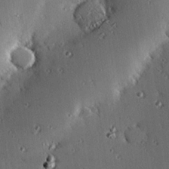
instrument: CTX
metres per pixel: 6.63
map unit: eHh
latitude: 22.9892
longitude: -90.6679
